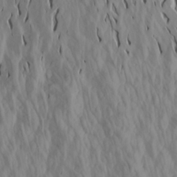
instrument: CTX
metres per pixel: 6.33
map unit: Aa
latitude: 20.1389
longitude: -146.5924
